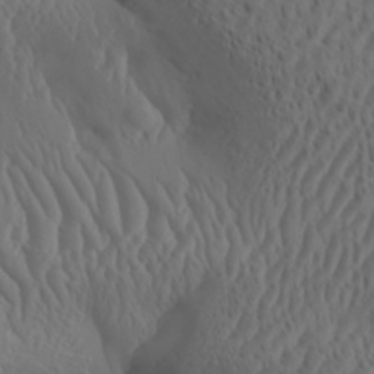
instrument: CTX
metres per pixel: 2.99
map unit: Aa
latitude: 32.0633
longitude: -141.7638
